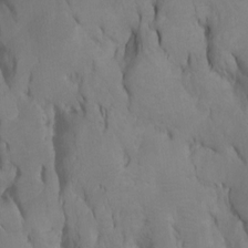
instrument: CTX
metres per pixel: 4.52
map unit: Htu
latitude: -7.2376
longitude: -66.1199
